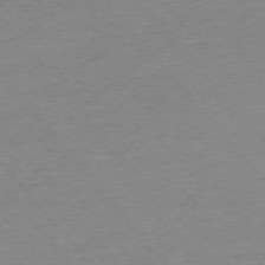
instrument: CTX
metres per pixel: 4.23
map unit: Ap
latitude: -76.2362
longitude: -93.8961
